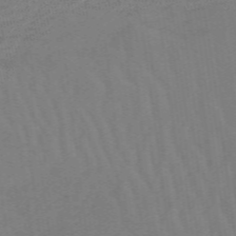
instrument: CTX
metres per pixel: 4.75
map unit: lHb
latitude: -48.9164
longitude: 83.3887
